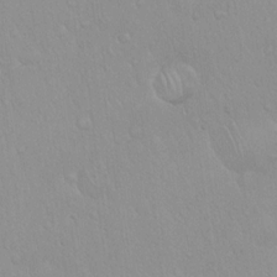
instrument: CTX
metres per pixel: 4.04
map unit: Hto
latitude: 17.0081
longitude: -57.9906
